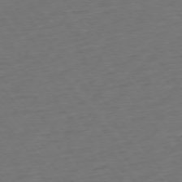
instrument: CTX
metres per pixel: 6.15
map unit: Ap
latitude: -75.4644
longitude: -83.3292
